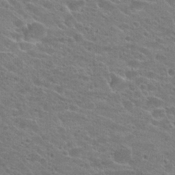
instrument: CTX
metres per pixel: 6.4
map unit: Hto
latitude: 23.5749
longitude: -43.6694
